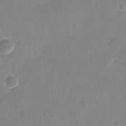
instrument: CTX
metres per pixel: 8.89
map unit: Nhu
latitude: -26.5951
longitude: -72.0444
